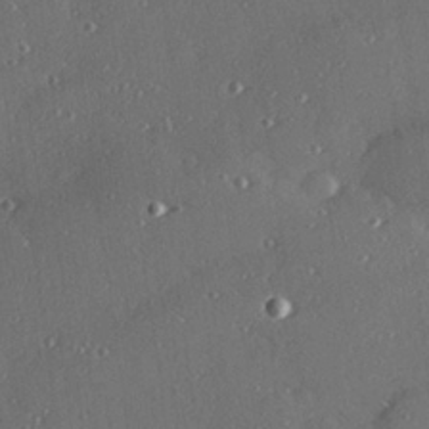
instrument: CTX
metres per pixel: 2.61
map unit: Hve
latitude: 27.2915
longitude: -90.9325
